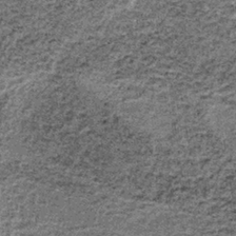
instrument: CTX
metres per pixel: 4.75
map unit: lHb
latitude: -37.7288
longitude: 66.7275
